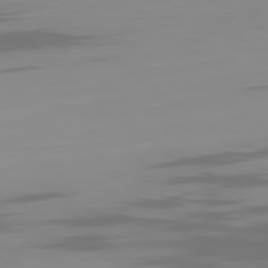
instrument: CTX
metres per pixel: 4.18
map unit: Ap
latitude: -78.5951
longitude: -95.9906
